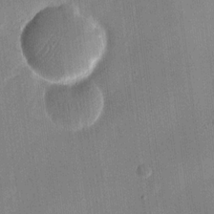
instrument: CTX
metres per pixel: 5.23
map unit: eHh
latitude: 17.8772
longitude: -69.8583
